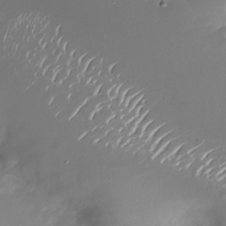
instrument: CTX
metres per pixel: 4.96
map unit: Nhu
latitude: -26.4062
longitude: -73.5183
